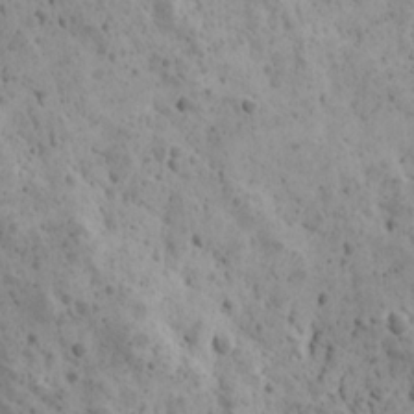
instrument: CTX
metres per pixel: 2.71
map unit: Ave
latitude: 11.4804
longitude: -105.5183
